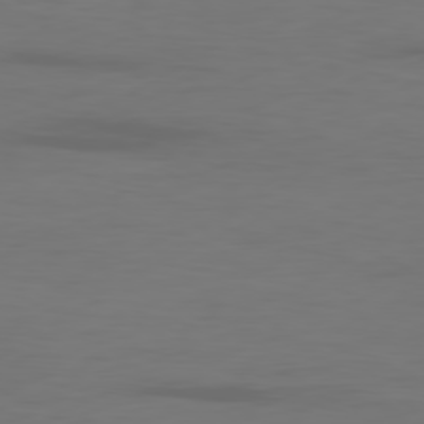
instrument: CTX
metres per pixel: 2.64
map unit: Ap
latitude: -80.2173
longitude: -92.8569
